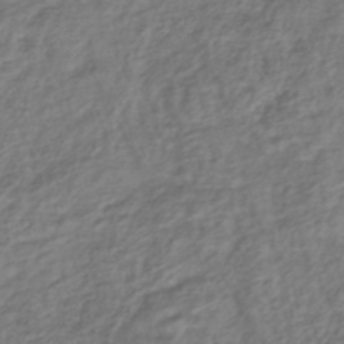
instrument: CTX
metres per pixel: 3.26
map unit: lHb
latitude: -39.1620
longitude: 71.5777
